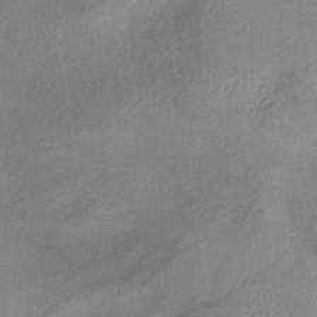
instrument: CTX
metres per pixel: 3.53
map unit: lHb
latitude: -36.2928
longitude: 71.0487
